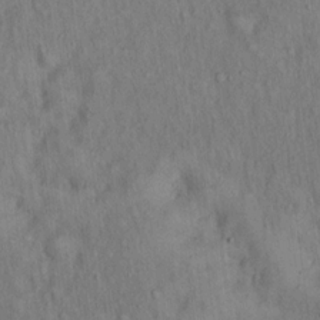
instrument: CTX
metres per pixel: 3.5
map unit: Hto
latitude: 15.4049
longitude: -60.5357
